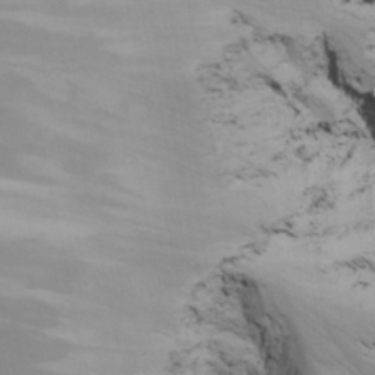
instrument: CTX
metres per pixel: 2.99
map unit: Nhu
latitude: -8.3306
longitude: -66.6868
